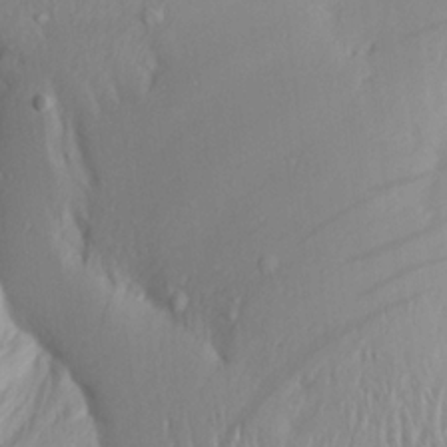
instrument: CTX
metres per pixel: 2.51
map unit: Aa
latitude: 20.0633
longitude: -145.4048
